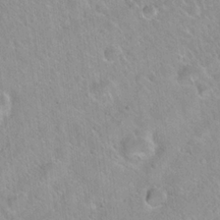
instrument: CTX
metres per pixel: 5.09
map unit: Hto
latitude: 20.6113
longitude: -53.5182
